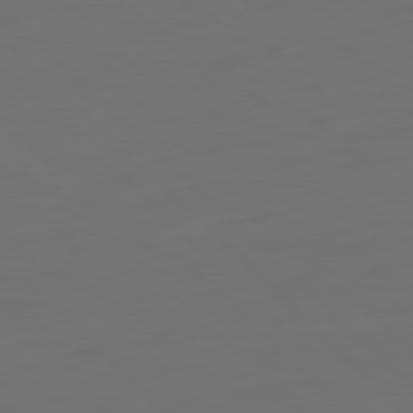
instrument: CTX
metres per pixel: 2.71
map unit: Ap
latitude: -79.9745
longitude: -55.4237
